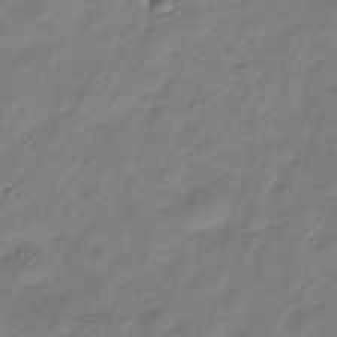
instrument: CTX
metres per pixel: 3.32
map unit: Hve
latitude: -34.7841
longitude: 89.4643
